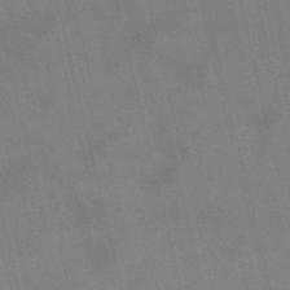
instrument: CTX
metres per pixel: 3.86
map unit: lHb
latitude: -48.9542
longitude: 70.8597
